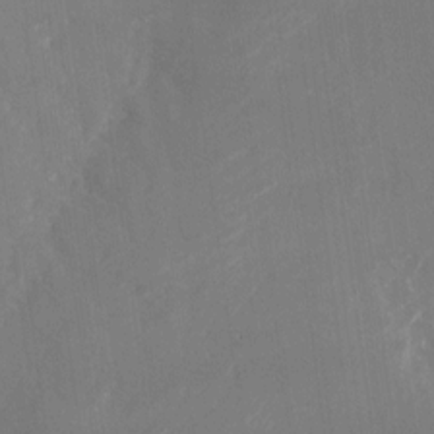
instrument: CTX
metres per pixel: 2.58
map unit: Nhu
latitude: -23.5588
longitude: -72.8002
